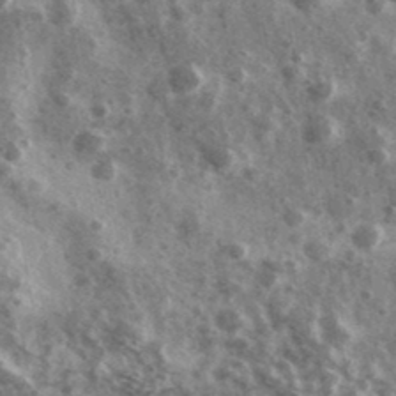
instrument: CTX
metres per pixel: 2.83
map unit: Ave
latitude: 38.6490
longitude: -108.2333
